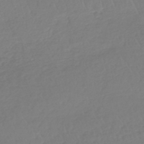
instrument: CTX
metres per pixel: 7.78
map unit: lHb
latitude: -45.1053
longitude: 70.2362
